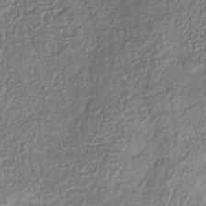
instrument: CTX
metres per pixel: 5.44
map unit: Nhu
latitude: -41.3698
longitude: -85.4993
